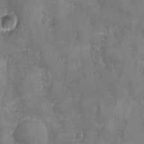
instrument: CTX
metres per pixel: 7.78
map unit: Ave
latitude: -7.4265
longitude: -119.9528
